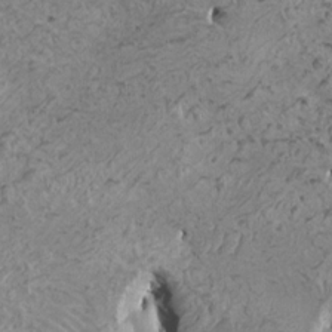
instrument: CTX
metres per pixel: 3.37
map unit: HNhu
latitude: 6.8380
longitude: -1.1781
